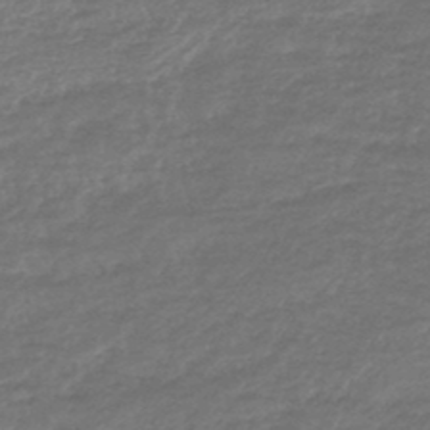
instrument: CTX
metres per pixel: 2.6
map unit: lHb
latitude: -44.8408
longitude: 79.8044
